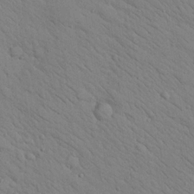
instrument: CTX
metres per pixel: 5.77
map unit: Nhu
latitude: 24.1199
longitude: -74.3467
